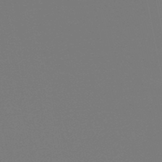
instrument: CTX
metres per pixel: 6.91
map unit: lHb
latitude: -49.8801
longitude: 69.8422
